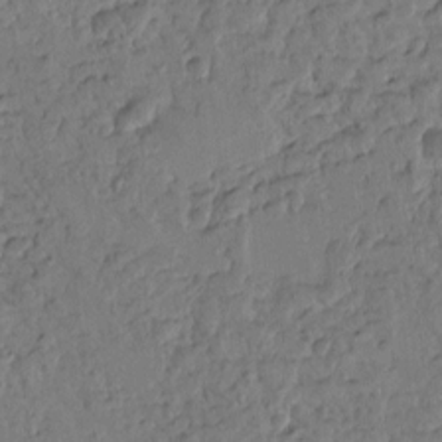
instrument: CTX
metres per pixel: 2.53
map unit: Htu
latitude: -0.9164
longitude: -176.8947
